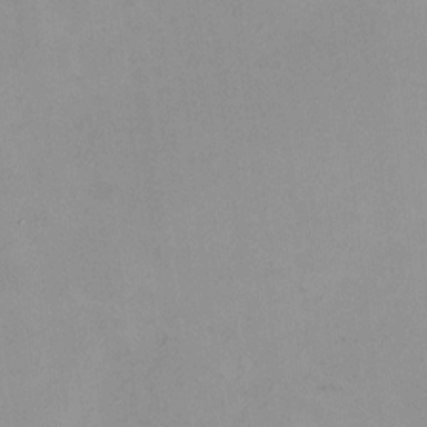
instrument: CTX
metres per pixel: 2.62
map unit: HNhu
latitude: 7.6505
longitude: 11.1998
